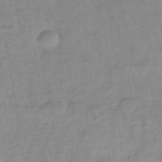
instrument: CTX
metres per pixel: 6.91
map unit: lHb
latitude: -35.9178
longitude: 70.0661
